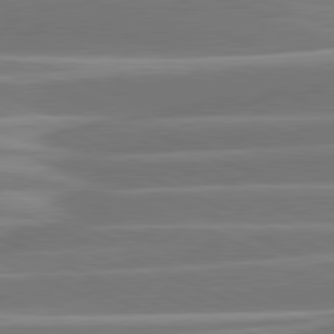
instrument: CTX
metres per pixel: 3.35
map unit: lApd
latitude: 81.3671
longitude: -131.5183
